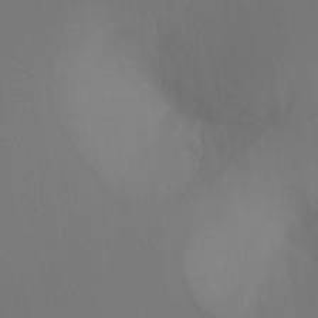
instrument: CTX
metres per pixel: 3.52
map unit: Ht
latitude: -7.4076
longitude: -30.8002
